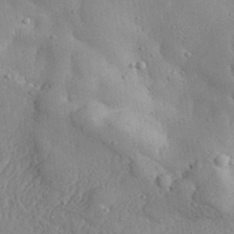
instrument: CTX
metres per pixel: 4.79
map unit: Aa
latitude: 32.3656
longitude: -133.2348
